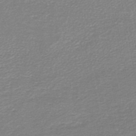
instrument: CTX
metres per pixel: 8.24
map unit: HNb
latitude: -48.0094
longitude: 55.7478
